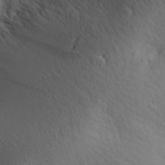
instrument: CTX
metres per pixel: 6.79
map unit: Aa
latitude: 30.7247
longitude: -143.2726
